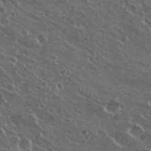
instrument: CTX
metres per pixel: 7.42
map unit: Hto
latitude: 26.9136
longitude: -50.6112
